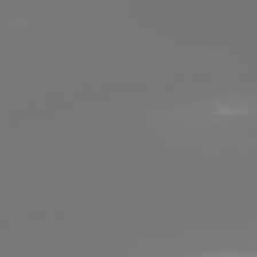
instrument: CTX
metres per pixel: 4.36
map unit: lApd
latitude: 81.4615
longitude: -148.4034
